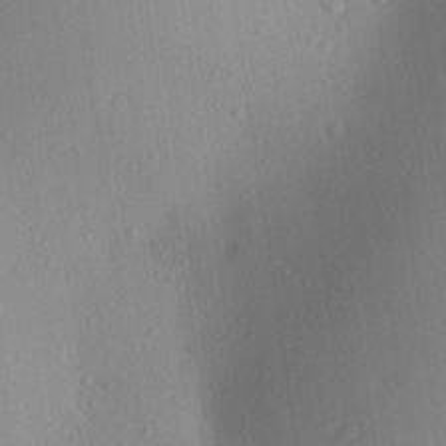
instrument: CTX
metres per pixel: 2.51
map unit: Aa
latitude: 26.9703
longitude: -146.2901
